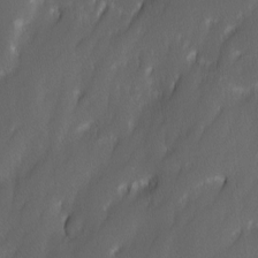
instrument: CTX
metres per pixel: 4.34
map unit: Ave
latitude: 9.8961
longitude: -105.3104
